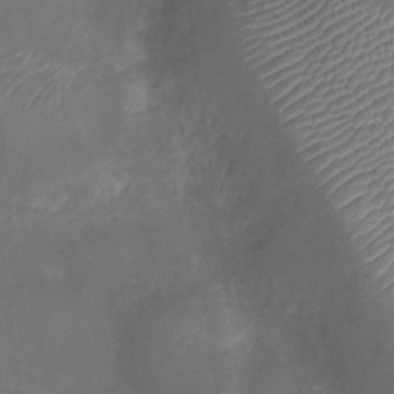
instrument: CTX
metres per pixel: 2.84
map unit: Ht
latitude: -4.5196
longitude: -18.0822
